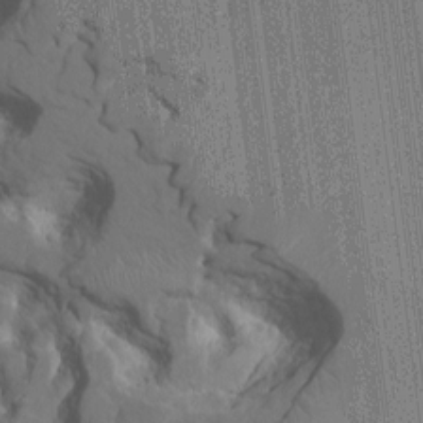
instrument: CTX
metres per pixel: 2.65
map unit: HNhu
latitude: 7.4615
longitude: -6.2900
